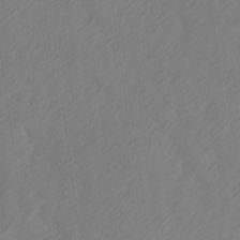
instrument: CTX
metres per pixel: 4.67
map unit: Ave
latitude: 13.7828
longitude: -105.8584
